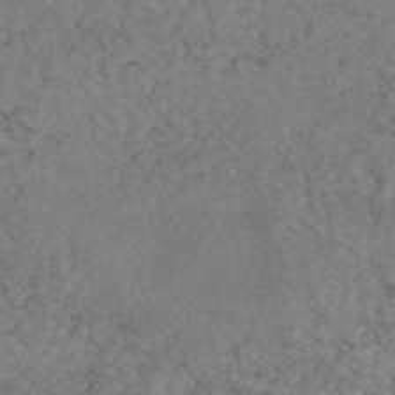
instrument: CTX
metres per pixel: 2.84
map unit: eAb
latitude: 46.5735
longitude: 115.6155
